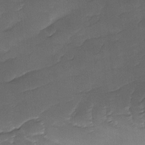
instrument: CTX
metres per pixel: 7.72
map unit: Ave
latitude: -10.2173
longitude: -122.4601
